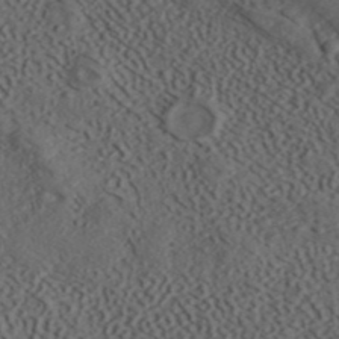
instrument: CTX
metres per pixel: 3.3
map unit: ANa
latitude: 42.1578
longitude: 34.5385
